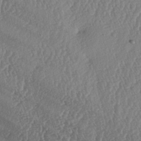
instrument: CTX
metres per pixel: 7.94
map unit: lAa
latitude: -5.7099
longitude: -130.1956
